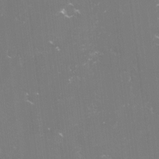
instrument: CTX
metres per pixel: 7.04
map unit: lHvf
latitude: -15.3699
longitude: -101.1592
